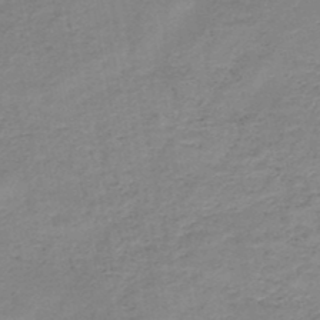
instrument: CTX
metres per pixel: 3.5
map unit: HNb
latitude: -48.3118
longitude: -39.5371
